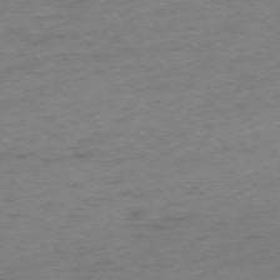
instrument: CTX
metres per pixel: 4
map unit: Ap
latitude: -75.1054
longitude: -73.1593
